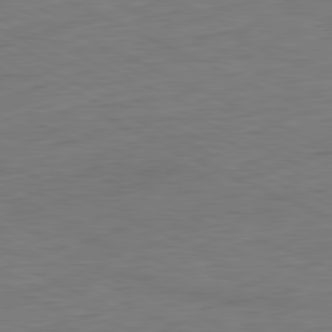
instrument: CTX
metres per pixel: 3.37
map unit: Ap
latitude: -81.8989
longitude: -76.7435
